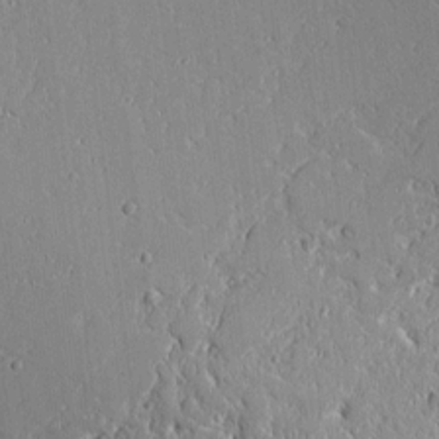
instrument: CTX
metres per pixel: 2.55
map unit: Aa
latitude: 10.3845
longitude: -129.6694
